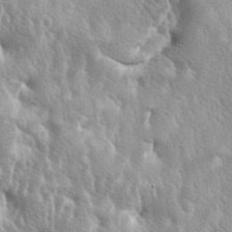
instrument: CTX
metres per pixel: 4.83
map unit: lAa
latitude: -6.1794
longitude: -125.4238
